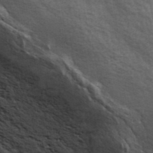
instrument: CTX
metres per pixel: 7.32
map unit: ANa
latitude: 42.6868
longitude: 17.5022
